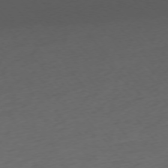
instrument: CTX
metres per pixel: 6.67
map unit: Ap
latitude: -76.0283
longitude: -64.6301
